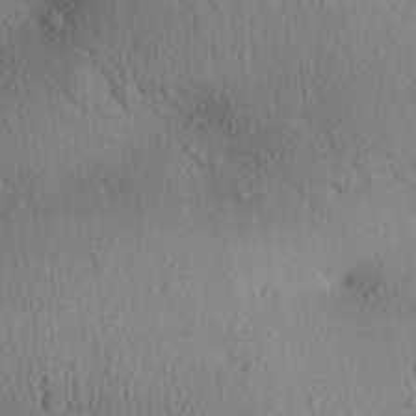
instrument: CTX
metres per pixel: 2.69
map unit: Aa
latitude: 29.8583
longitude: -146.6680
